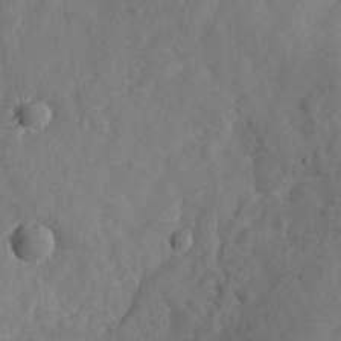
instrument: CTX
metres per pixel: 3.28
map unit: Nhu
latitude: -28.8975
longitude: -58.0444
